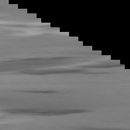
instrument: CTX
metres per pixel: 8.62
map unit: lApd
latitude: 80.7246
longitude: -121.8395
